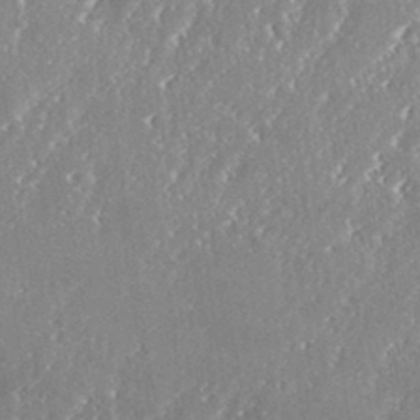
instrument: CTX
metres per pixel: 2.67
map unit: eHh
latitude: 34.3656
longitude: -132.7813
